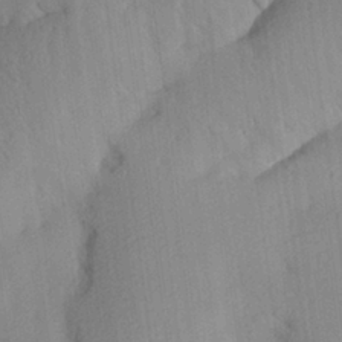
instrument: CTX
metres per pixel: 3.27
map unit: Aa
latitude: 27.7450
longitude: -144.5168
